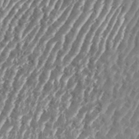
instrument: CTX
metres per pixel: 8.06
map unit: eHh
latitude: 34.9135
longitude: -137.7828
